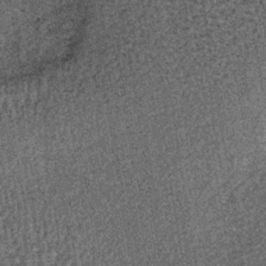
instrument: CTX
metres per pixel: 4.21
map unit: lHb
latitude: -39.9367
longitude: 64.2929
